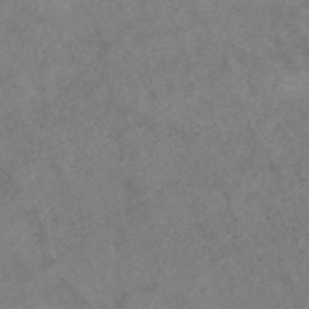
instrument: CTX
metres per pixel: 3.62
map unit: ANa
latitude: 42.5357
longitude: 27.0864
